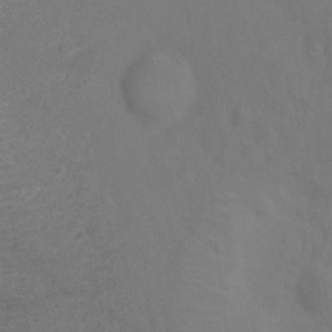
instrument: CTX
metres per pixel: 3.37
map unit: Ht
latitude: -0.7653
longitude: -32.7813
